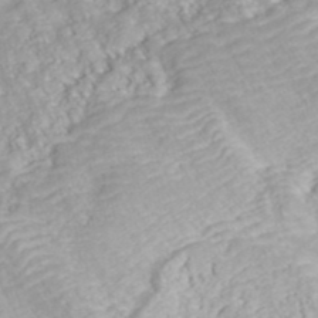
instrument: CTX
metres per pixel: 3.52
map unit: ANa
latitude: 41.1970
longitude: 28.0661
